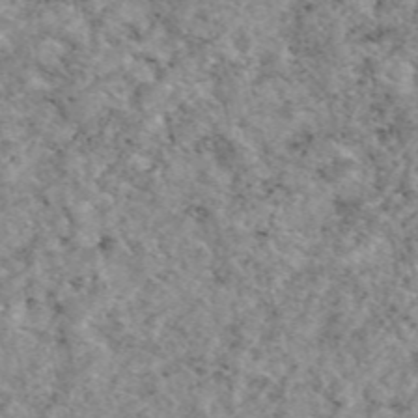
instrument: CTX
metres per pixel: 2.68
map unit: eAb
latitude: 48.1578
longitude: 112.4440
